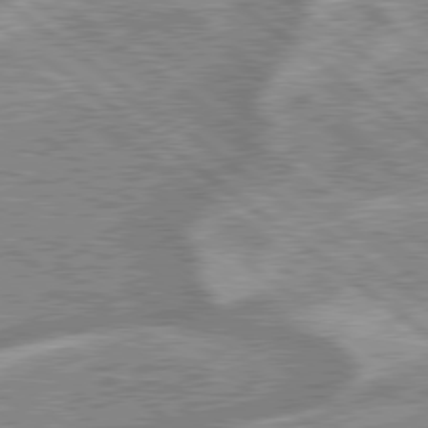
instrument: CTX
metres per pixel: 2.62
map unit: lApd
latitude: 79.3104
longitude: -168.4223
